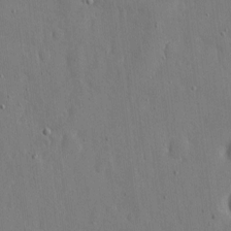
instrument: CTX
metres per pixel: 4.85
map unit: eHh
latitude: 7.7261
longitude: -68.6680
